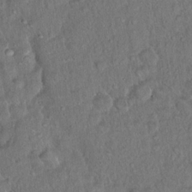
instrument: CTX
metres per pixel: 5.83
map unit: Hto
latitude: 15.5560
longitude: -40.7246
